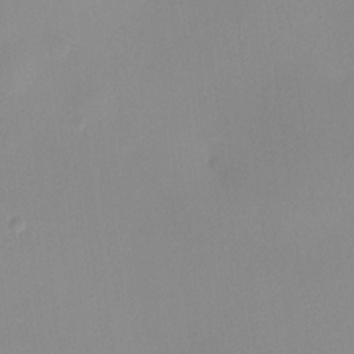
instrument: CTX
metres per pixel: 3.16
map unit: HNhu
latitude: 7.0080
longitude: 8.0094
